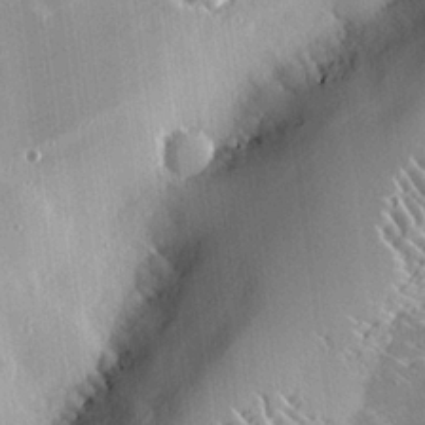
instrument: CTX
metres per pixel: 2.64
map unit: eHh
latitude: 24.7057
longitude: -90.0255
